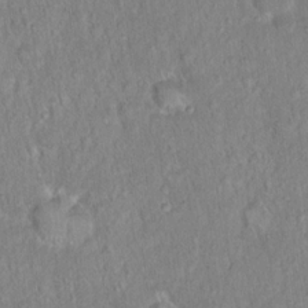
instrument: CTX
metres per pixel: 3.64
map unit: Hto
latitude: 16.0444
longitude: -40.8757
